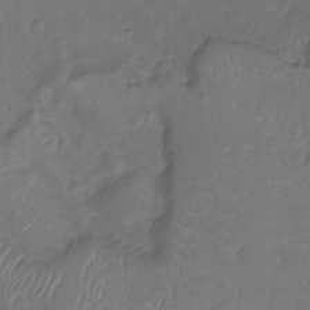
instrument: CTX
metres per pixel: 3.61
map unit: Ht
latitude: -6.3117
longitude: -21.2915
